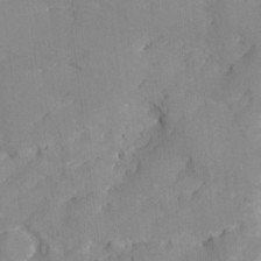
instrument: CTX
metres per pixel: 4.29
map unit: Ave
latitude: -9.2754
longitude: -117.3293
